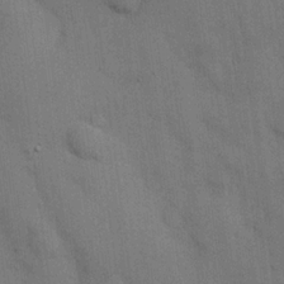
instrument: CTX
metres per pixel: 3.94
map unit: Hve
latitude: 19.7260
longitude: 151.1998
